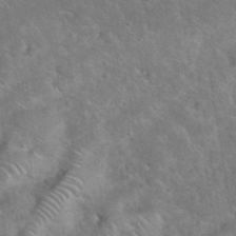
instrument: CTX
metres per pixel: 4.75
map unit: eHh
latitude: 37.9906
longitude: -64.8191
